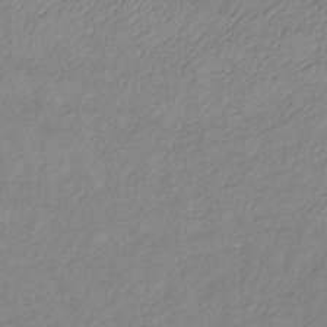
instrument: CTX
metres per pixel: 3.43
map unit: lHb
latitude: -34.6707
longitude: 71.5399
